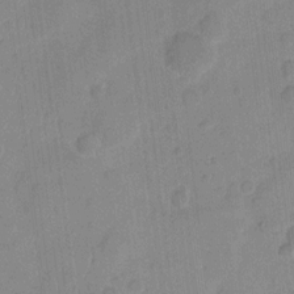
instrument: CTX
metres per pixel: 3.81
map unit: eHh
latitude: 10.1389
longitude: -66.0444
